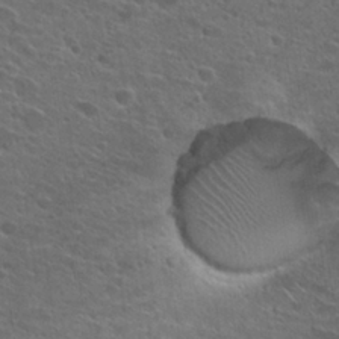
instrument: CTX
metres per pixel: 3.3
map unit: Hto
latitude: 26.6113
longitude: -45.3292
